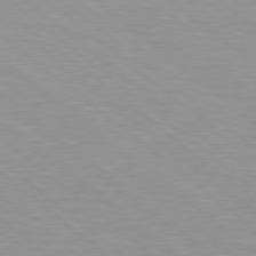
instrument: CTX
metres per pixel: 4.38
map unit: Hpe
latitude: 78.5168
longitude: -151.2159
